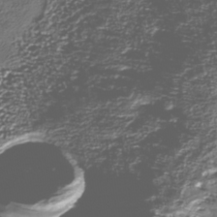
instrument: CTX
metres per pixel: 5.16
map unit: Nhu
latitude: -39.3888
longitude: -82.1766
